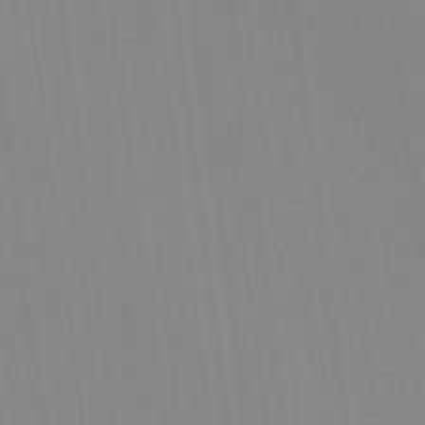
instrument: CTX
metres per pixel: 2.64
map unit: lHvf
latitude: -12.2362
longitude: -104.4601
